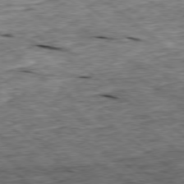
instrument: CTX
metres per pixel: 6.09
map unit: Ap
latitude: -78.8975
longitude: -86.8002
